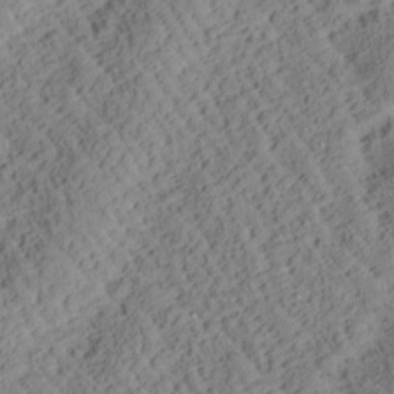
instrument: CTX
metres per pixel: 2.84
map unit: Htu
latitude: 0.4979
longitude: 176.8408
